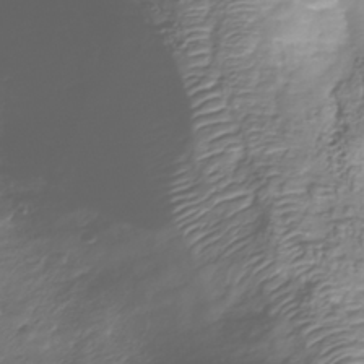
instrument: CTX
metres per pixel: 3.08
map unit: Nhu
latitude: -39.4077
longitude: -81.7072
